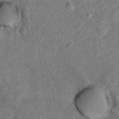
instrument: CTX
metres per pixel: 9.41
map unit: Hto
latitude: 12.2712
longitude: -38.4412
